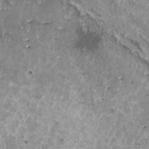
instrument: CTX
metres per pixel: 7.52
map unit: HNhu
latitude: 2.0255
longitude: 5.3698
